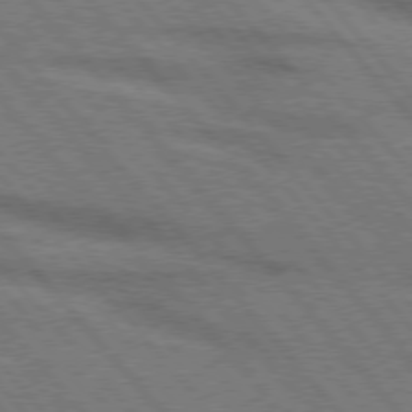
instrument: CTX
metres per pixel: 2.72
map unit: lApd
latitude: 75.9339
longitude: -84.1389
